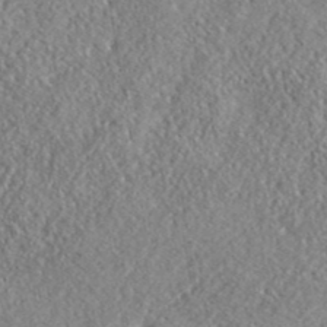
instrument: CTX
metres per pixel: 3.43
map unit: ANa
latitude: 41.8394
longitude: -86.4601
